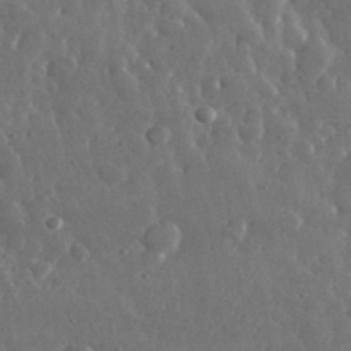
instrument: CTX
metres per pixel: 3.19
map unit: lHvf
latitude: 31.9339
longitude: -88.9136
